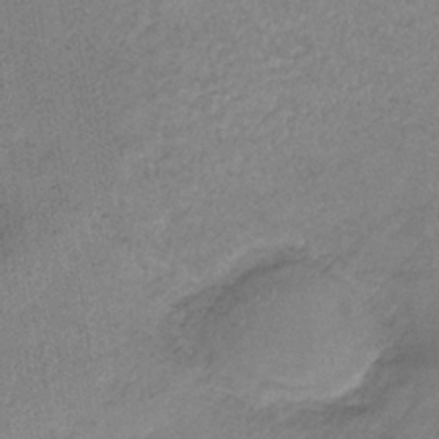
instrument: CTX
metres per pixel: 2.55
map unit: HNb
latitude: -33.8801
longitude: 62.8597
